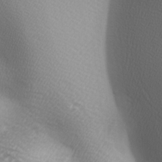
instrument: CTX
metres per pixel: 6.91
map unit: lAa
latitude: -5.7099
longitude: -122.0633
